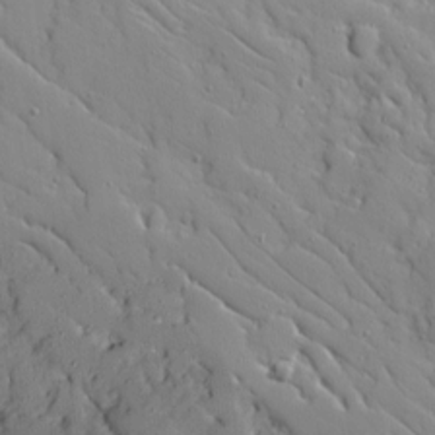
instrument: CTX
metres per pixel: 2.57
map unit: Ave
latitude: 10.3467
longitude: -101.6505
